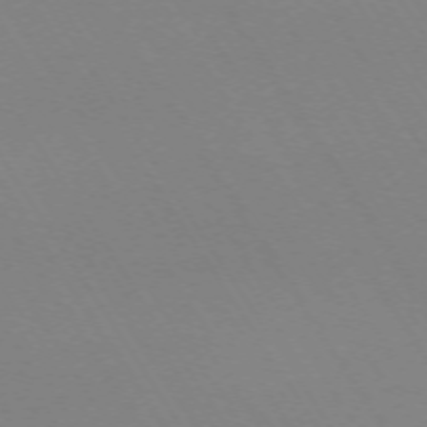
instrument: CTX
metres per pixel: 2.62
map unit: Hpe
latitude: -72.3873
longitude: 11.7100
